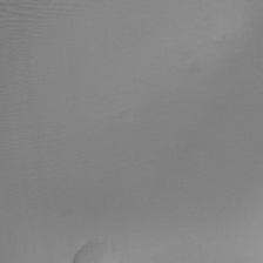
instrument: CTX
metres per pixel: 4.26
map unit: Hve
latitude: -27.7666
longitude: 91.1998
